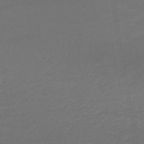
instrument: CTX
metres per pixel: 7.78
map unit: lHb
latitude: -43.7099
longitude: 59.9745
